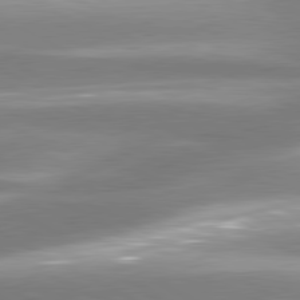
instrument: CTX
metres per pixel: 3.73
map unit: lApd
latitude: 80.9892
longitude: -135.5749
